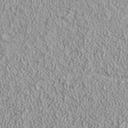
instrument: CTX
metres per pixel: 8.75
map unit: ANa
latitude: 37.3671
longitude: 18.4251
